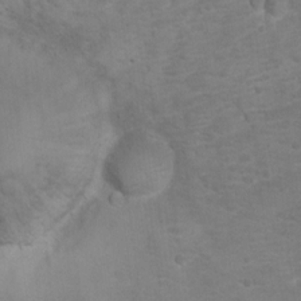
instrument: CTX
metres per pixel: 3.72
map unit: Ht
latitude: 2.4979
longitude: -29.0836
